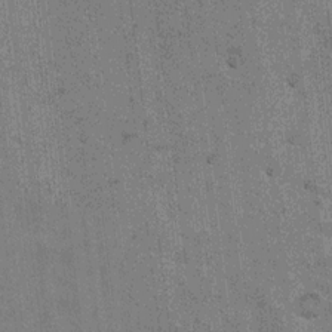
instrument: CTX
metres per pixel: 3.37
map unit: Hto
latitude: 12.6302
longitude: -35.9528
